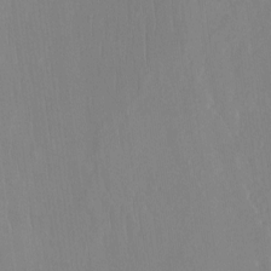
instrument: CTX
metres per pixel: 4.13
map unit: Nhu
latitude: -12.7841
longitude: -64.7436
